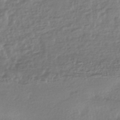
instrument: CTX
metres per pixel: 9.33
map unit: HNhu
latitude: -44.0472
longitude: 97.1242
